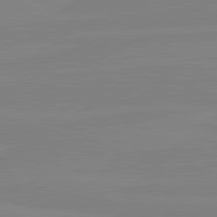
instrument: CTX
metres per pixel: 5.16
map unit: lApd
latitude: 81.4237
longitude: -177.2915
